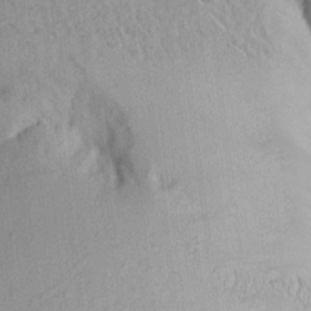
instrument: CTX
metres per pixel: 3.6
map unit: Aa
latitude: 19.9906
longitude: -146.6302
